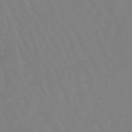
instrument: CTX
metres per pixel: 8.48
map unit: lHb
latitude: -49.3132
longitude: 76.5574
